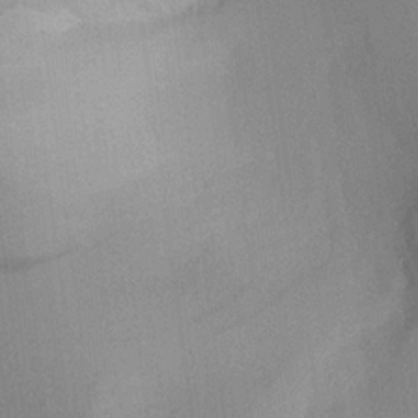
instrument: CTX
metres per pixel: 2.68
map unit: Aa
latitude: 20.7813
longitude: -144.6112
